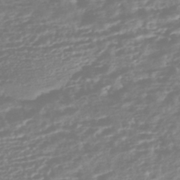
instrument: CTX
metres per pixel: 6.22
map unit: HNhu
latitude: -44.9164
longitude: 100.6896
